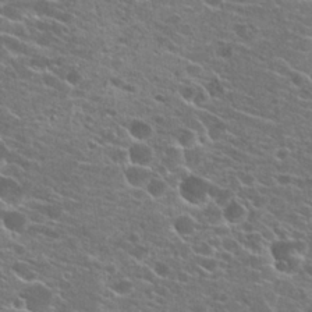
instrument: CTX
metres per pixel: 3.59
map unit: Hto
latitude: 22.5546
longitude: -40.9702
